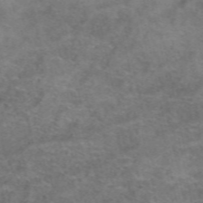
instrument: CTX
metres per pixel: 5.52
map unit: Hto
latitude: 39.5749
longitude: -41.7260
